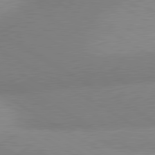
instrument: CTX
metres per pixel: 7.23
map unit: lApd
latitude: 80.5924
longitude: 126.3306
